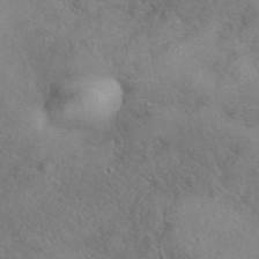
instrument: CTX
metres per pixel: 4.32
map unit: eAb
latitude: 40.0255
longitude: 108.2550
